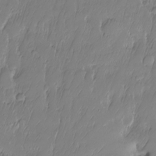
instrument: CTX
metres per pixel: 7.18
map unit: HNhu
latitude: -24.0283
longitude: 50.6329
